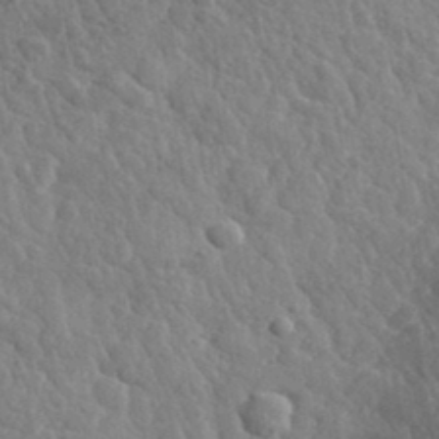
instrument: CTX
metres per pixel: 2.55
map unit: lHvf
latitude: 36.3279
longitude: -87.8205
